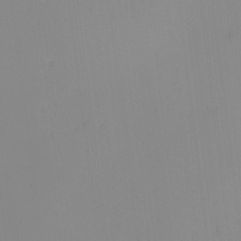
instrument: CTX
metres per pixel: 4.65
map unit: Nhu
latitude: -7.1620
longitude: -90.9703
